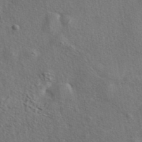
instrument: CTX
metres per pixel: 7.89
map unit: eAb
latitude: 43.3860
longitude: 112.8975
